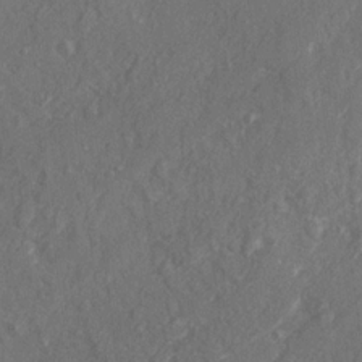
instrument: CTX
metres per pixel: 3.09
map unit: Ave
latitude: 20.0822
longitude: -130.2523
